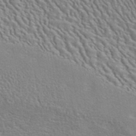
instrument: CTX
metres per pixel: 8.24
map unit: ANa
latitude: 41.0647
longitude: 29.1053
